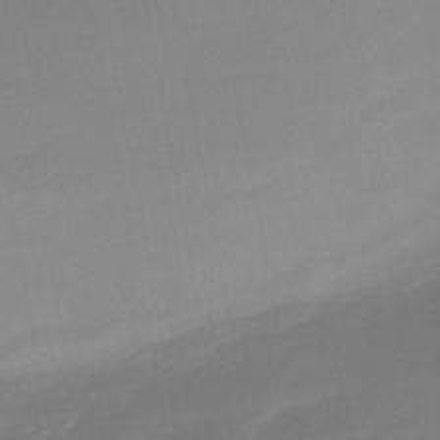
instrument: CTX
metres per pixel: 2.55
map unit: eHb
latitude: -46.1228
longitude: 86.0850
